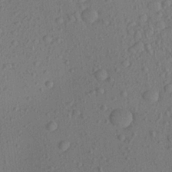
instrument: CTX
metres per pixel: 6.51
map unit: Aa
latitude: 22.5924
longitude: -143.4804
